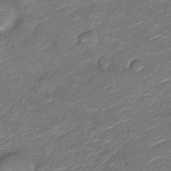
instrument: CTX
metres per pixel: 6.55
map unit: Nve
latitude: -18.1984
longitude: 107.4266
